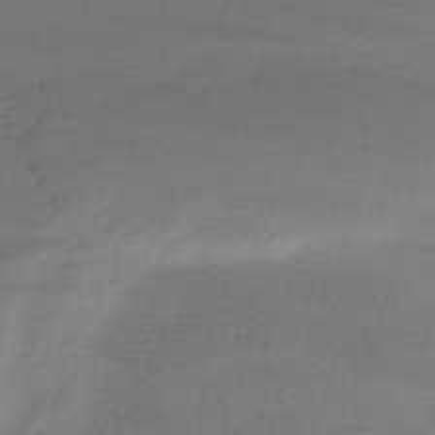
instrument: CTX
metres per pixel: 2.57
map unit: HNhu
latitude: -45.1620
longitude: 97.1053
